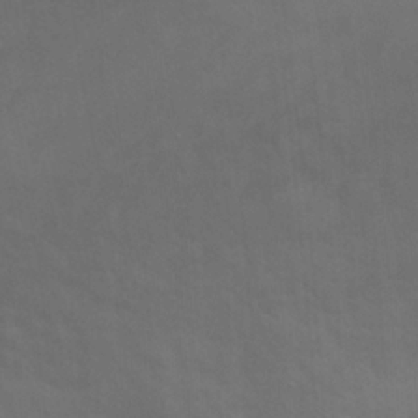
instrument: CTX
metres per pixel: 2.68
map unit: Ht
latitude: -0.8219
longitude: -32.4601
